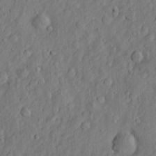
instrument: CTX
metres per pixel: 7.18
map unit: Htu
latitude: -3.8044
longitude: 158.3495
